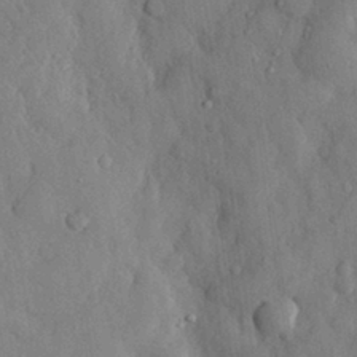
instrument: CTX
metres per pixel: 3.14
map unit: eHh
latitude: 29.5938
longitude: -77.3481
